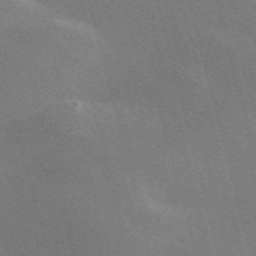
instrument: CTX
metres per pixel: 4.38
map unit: Nve
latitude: -57.9367
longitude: 62.5007
